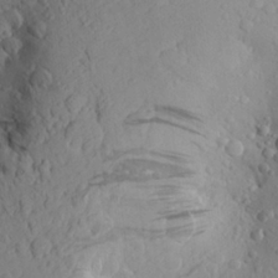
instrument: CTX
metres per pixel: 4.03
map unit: Aa
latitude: 24.1955
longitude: -144.8380
